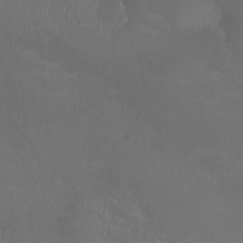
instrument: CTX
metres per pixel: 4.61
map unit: HNhu
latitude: -3.0864
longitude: -6.1011
